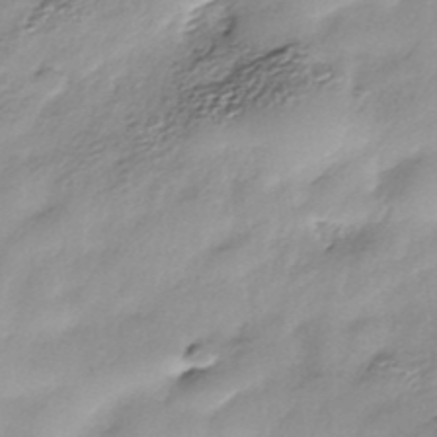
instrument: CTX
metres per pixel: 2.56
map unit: Nhe
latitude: -38.0283
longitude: -148.9703
